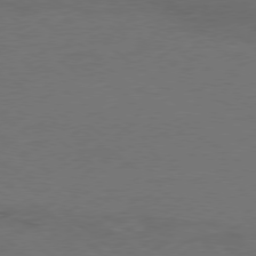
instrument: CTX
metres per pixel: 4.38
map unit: Ap
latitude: -79.3320
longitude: -56.3845
